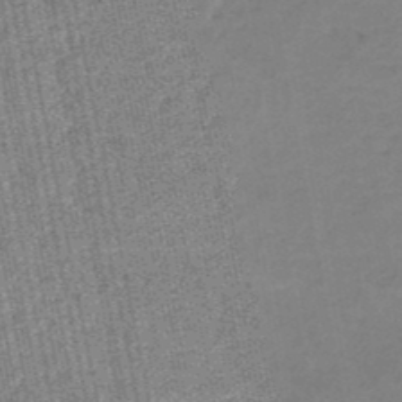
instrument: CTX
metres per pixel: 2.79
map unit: HNb
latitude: -50.3873
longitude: -53.8017
